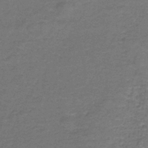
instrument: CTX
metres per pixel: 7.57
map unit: HNb
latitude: -37.5210
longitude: 50.8408
